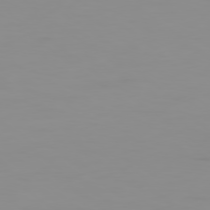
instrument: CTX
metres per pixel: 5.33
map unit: Ap
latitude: -79.6721
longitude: -70.8002
